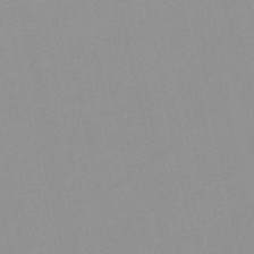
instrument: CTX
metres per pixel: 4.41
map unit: HNb
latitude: -52.1227
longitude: -51.1970
